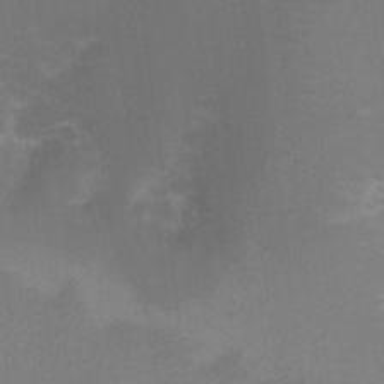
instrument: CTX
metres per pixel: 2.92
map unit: eHh
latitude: -6.5573
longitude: -78.9136
